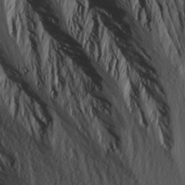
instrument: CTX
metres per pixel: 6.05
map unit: Ave
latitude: 14.1956
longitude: -131.0270
